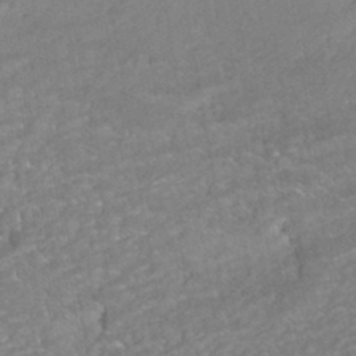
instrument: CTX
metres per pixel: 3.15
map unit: HNhu
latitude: -42.5195
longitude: 102.5763
